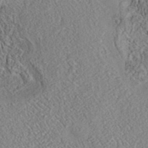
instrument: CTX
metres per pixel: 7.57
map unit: eAb
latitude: 35.7071
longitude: 108.7463
